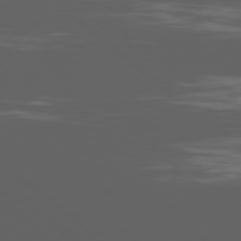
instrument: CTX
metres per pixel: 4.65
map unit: Ap
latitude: -80.1228
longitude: -54.1389
